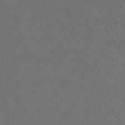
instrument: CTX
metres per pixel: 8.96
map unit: HNb
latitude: -47.1431
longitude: 56.9164
